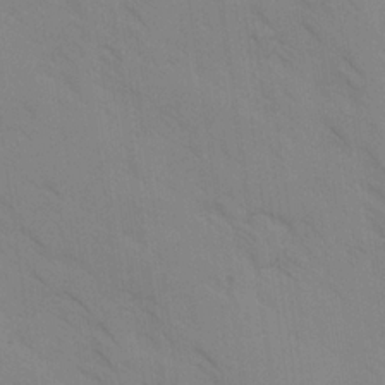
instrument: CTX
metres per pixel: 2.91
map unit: Ave
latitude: -1.1620
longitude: -112.1956
